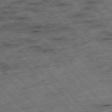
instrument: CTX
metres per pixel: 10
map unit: Hpe
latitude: -76.8597
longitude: -16.4412
